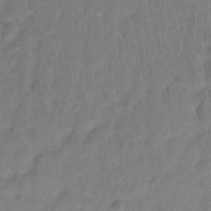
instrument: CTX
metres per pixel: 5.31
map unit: Ht
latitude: -1.7856
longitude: -33.3104
